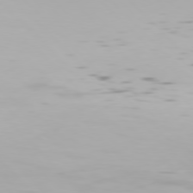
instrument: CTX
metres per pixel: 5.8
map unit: Hpe
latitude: 76.4979
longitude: -134.2900
